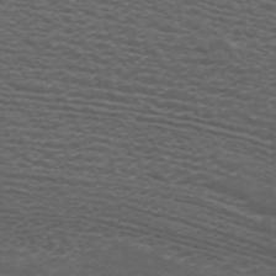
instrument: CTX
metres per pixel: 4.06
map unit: ANa
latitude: 44.4223
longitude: 26.4062
